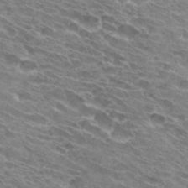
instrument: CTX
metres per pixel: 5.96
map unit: Hto
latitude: 32.1578
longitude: -42.6680
